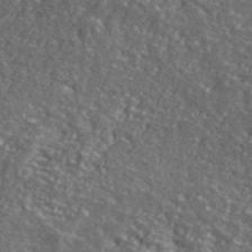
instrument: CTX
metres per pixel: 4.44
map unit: ANa
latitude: 40.4601
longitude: -89.5938
